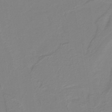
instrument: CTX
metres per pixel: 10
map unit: lHb
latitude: -40.6329
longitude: 51.7478
